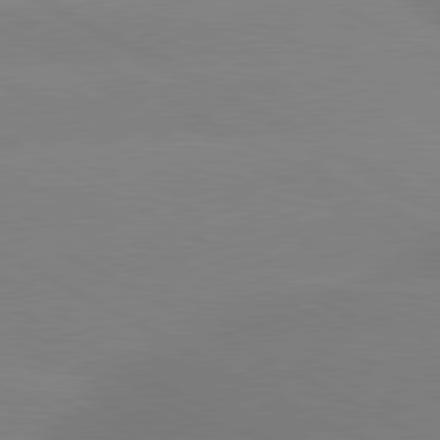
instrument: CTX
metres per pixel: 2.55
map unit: lApd
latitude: 80.5546
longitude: -153.8773
